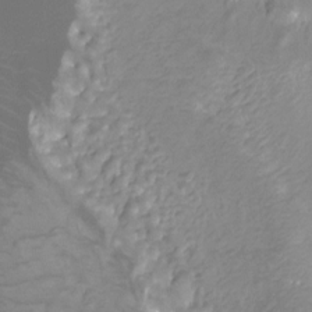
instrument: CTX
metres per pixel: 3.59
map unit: Ht
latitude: -4.1416
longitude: -26.5168
